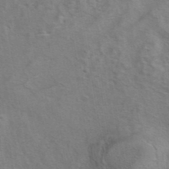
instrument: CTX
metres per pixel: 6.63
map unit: eAb
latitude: 41.7071
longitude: 104.5573
